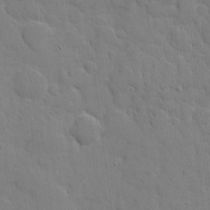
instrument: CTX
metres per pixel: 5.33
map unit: eHh
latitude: 5.1403
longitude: -67.4048
